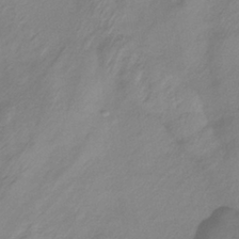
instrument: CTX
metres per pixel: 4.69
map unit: lHb
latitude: -37.2942
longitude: 70.7463
